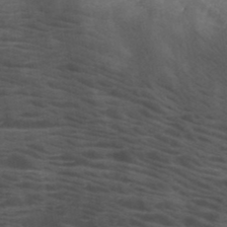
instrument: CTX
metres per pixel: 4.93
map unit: HNb
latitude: -46.3495
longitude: -45.4048
